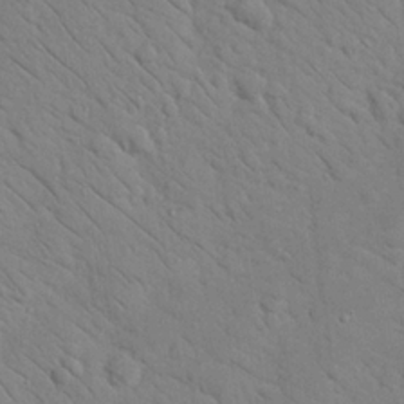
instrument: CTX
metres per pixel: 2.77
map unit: Nhu
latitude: 24.1955
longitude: -74.1389
